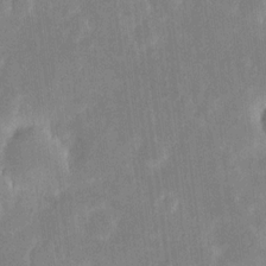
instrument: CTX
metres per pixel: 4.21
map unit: eHh
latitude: 6.1200
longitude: -69.7450
